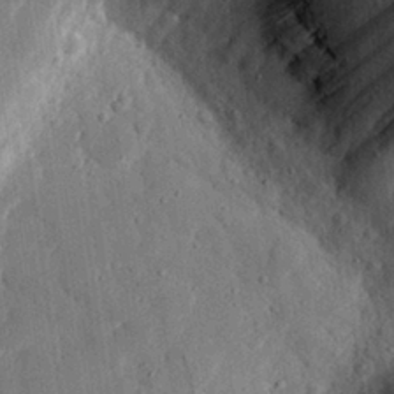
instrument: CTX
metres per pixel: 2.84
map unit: eHh
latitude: 27.7261
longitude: -79.2348
